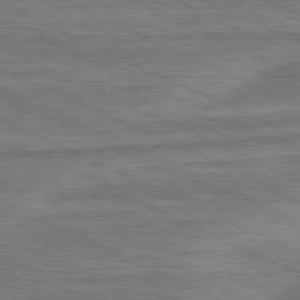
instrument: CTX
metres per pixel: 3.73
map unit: lApd
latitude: 81.1214
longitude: -175.2915
